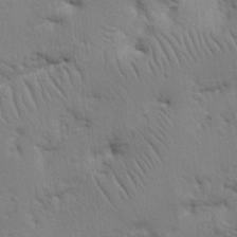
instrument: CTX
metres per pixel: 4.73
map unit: Nhu
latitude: 16.4601
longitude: -75.1025
